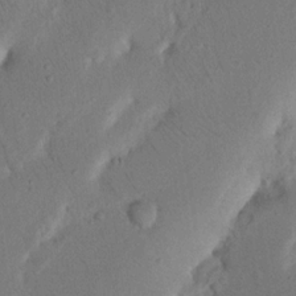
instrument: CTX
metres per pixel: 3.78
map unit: Nhu
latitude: 16.2900
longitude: -75.5560
